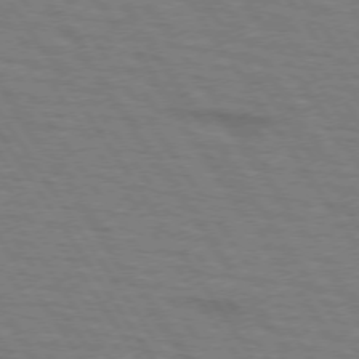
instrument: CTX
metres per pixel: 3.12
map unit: lApd
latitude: 73.3104
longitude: -73.1781
